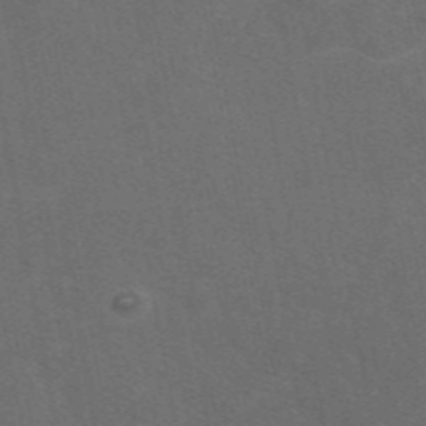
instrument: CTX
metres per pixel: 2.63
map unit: eAb
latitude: 47.6694
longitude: 116.7463
